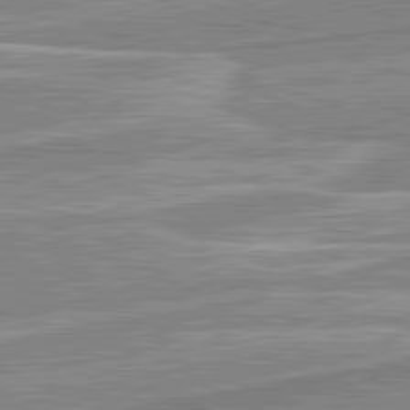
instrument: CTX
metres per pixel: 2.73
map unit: lApd
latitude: 82.1766
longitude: 139.8045
